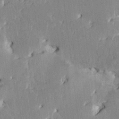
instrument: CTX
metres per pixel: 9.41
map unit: HNhu
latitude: 4.6868
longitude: -6.1011
